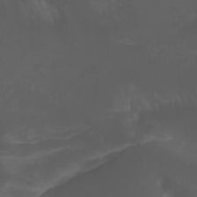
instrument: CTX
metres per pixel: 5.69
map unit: Aa
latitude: -7.4643
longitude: -79.4427
